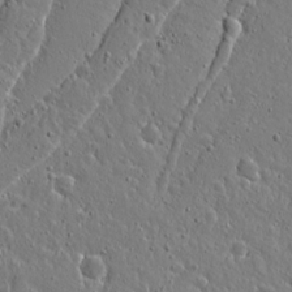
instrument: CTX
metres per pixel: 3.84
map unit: lAvf
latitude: 16.3656
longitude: -128.0822
